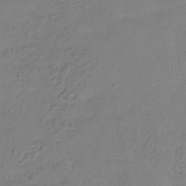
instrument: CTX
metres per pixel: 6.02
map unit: Hve
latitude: -33.6911
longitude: 92.0850
